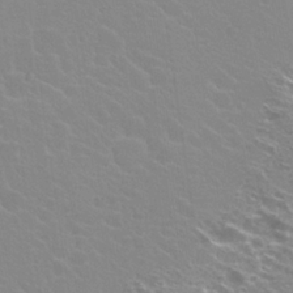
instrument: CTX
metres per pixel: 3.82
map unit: Hto
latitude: 20.7624
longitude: -33.6694
